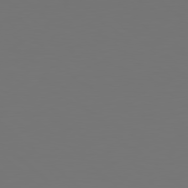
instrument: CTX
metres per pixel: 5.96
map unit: Hpe
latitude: 78.5924
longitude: -162.4223
